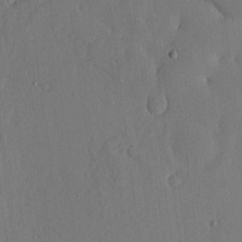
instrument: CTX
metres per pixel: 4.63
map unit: lHvf
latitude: 18.8380
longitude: -115.1592
